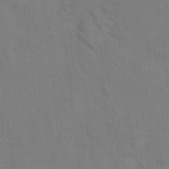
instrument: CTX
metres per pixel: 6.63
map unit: eHh
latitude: 13.8583
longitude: -62.5168
